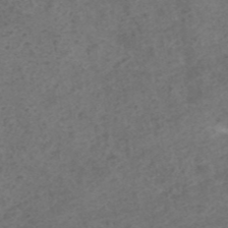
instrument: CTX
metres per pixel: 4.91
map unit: ANa
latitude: 43.3293
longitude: 27.3131
